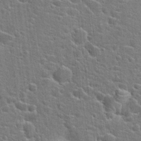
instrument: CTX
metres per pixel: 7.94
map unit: Hto
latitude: 22.6112
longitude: -44.3845
